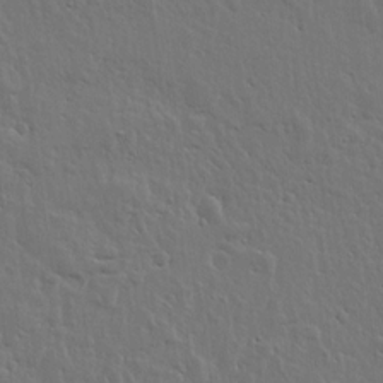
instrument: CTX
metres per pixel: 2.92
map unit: lHvf
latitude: 17.6505
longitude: -116.9325
